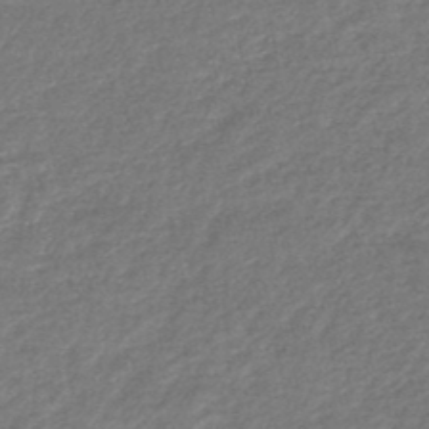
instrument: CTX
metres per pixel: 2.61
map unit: HNhu
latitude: -48.5952
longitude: 97.1053
